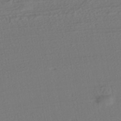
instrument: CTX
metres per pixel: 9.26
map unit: HNhu
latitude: -42.1983
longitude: 104.7652
